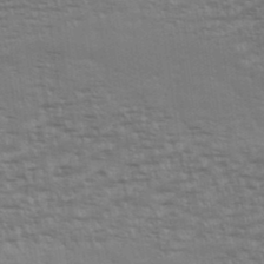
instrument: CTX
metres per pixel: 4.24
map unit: eHh
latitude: 36.1578
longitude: -133.4238
